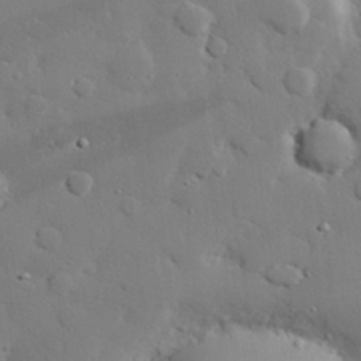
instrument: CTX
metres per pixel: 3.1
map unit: eHh
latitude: 28.1767
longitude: -82.2144
